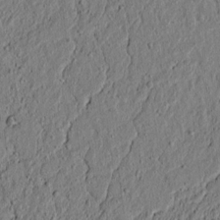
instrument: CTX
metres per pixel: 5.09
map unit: lAvf
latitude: 6.5735
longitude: 167.4076
